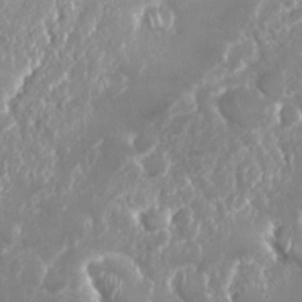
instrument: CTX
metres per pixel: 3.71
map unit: Nhu
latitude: 26.3467
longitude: -61.0458
